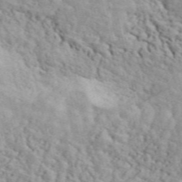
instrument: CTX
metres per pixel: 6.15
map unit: ANa
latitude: 49.4993
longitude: -81.8394
